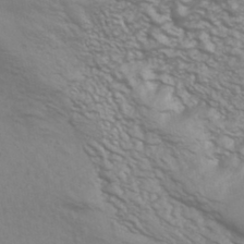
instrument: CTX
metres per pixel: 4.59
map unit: HNhu
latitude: -43.4076
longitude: 90.1228
